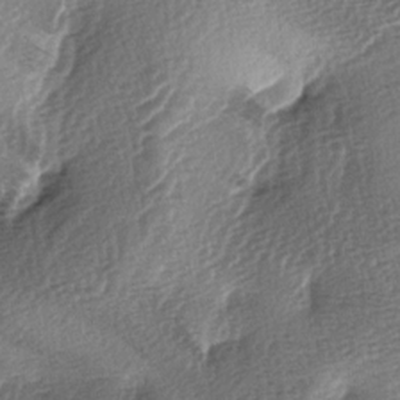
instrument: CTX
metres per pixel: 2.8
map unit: lAa
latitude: -3.5777
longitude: -128.7813
